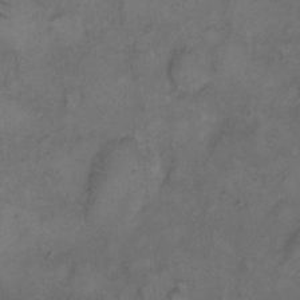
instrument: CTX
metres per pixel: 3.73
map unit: eHh
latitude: 8.5924
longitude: -62.6113
